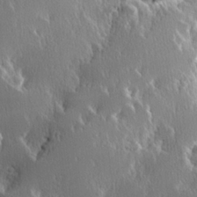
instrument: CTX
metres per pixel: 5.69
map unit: Hve
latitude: 23.3482
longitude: 146.1794
